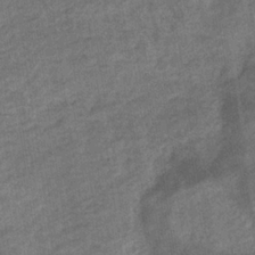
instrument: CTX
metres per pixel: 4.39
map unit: eHb
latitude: -34.9542
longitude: 77.7667
